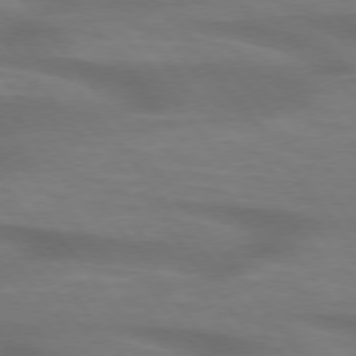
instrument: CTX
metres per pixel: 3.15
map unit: lApd
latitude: 75.4238
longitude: -59.7639
